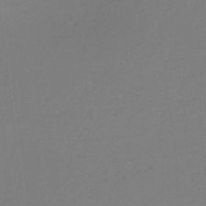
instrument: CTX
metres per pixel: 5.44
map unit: lHb
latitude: -34.5385
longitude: 68.1416
